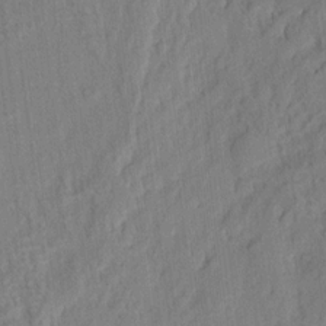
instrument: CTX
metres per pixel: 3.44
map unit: eHh
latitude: 5.1025
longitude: -77.0836
